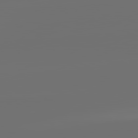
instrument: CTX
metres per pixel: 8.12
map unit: lApd
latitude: 82.1388
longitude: -160.1200
